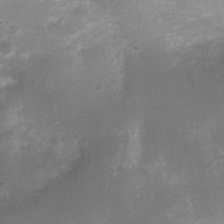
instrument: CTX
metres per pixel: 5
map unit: Nhu
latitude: 8.1389
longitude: -21.5182
